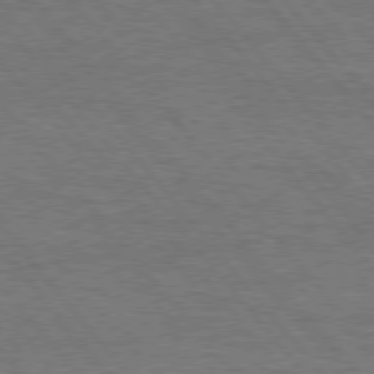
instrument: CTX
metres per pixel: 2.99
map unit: Hpe
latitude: 75.7261
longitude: -157.2536
